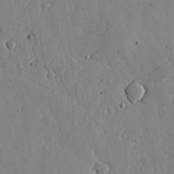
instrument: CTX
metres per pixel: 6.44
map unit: lHvf
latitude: 17.2915
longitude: -113.8961
